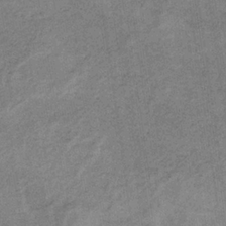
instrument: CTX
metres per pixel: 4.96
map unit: HNb
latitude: -32.5196
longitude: 62.3495
